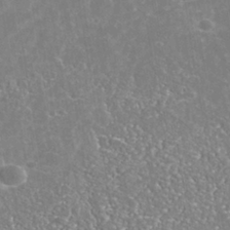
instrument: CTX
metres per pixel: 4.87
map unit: Nhe
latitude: -40.8786
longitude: -101.0081
